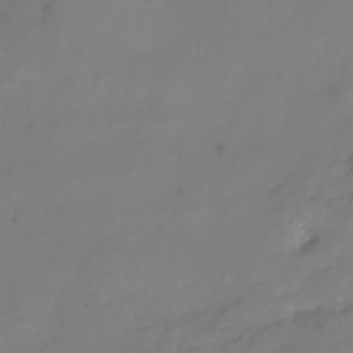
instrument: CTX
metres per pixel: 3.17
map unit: Nhu
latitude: -22.4818
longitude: -56.5545
